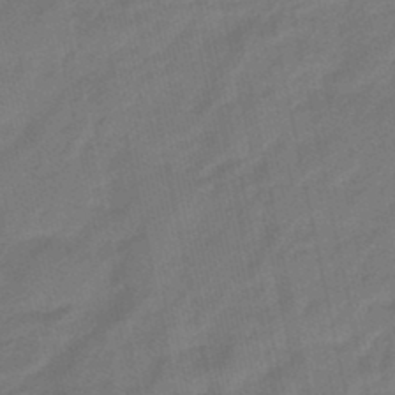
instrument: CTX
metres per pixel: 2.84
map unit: eHb
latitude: -45.6911
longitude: 87.9745
